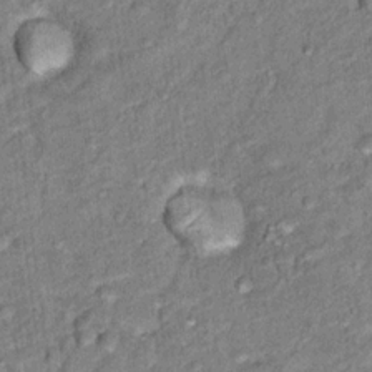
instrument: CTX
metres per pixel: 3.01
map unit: Nhu
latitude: 16.2900
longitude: -31.4427
